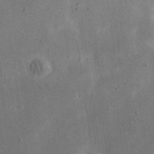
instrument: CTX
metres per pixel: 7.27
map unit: eHh
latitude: 24.4978
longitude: -68.4034
